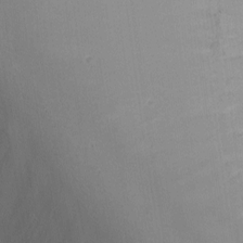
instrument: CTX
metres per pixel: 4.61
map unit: Nhu
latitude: -6.1039
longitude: -78.9514
